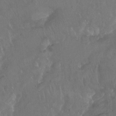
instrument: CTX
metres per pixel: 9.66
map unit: Ht
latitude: -11.8800
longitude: -43.2726
